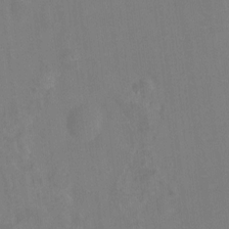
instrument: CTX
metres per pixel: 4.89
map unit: Ht
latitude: -10.5763
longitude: -23.7450
